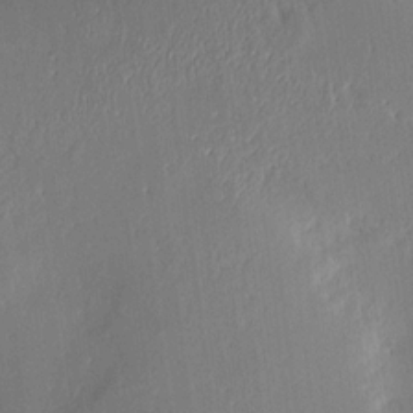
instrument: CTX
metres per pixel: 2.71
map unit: Aa
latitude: 15.3104
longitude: -148.3656
